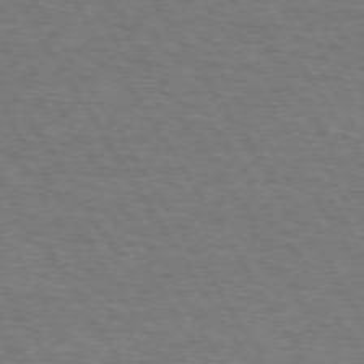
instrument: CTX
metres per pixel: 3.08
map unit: Hpe
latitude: 72.9514
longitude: -123.6505
